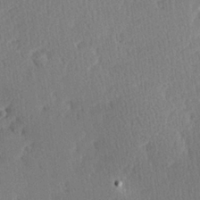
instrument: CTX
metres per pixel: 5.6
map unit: Hve
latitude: 26.9703
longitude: -93.5938
